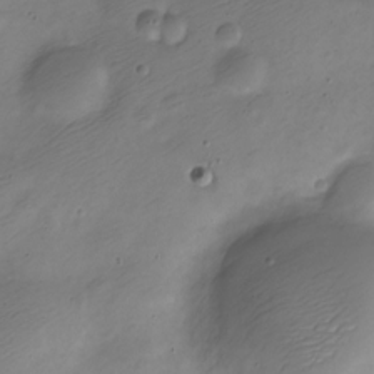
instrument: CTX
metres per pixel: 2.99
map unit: Nve
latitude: -23.4077
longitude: 106.0850
